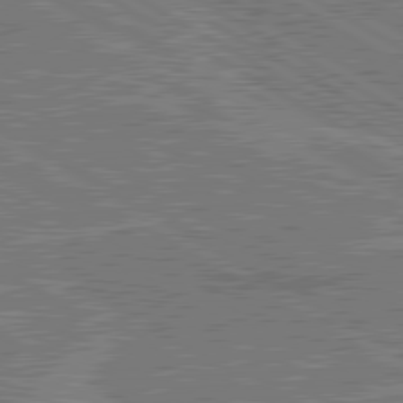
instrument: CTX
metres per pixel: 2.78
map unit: lApd
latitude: 80.4412
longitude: 119.4454
